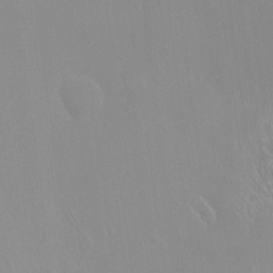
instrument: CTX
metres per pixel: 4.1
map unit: HNhu
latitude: 3.7827
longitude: 6.7652
